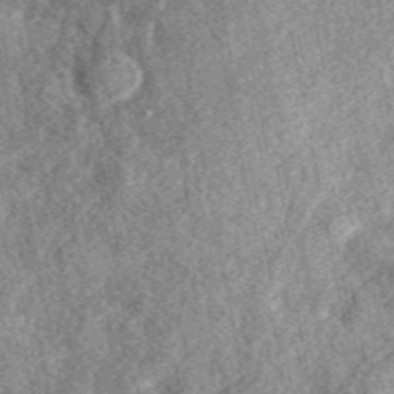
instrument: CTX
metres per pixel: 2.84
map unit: eAb
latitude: 39.4048
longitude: 109.7289
